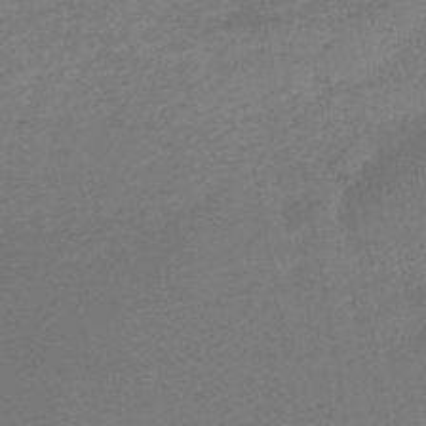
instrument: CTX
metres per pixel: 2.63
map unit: HNb
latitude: -48.1984
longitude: 59.8422
